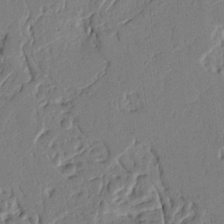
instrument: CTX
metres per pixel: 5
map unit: Nhu
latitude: 15.5372
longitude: -78.5924
